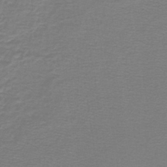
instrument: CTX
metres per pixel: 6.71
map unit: lHb
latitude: -44.1795
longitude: 56.5762
